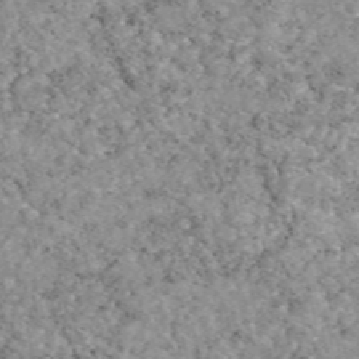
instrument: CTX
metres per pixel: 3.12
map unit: eAb
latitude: 48.3656
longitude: 122.1039
